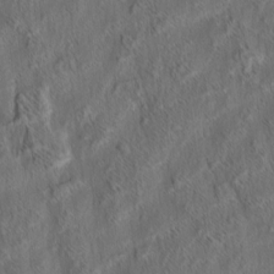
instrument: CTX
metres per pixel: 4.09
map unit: eHh
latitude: 6.6113
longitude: -76.4601
